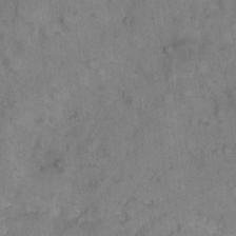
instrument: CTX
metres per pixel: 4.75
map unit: eHh
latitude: 12.1767
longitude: -62.6491
